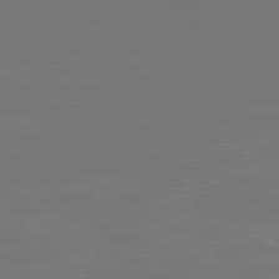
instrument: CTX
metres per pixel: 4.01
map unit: Ap
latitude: -78.4629
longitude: -96.5546
